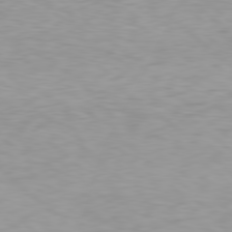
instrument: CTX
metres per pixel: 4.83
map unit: Hpe
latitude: 78.6113
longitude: -171.8394
